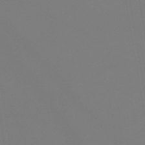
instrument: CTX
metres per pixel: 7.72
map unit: lHb
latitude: -46.7463
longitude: 70.9731
